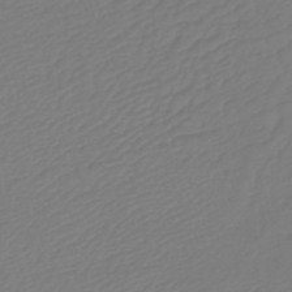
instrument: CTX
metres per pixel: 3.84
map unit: lHb
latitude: -42.7085
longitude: 77.5588
